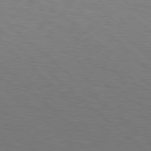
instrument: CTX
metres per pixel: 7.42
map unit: Hpe
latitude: 77.9717
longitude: -176.3467
